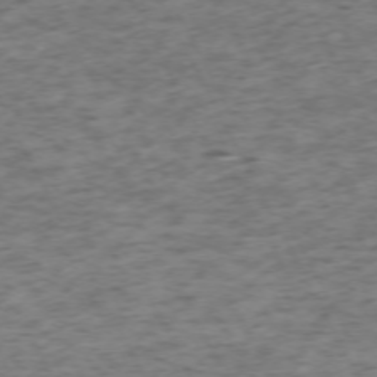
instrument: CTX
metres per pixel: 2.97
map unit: Ap
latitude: -72.9353
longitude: -70.6868
